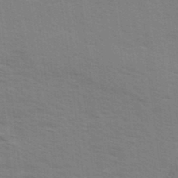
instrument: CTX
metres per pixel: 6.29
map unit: Ave
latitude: 14.8191
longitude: -102.7246
